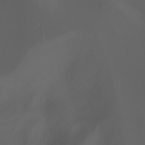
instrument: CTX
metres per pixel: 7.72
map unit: Ht
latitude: -3.5588
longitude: -61.3481
